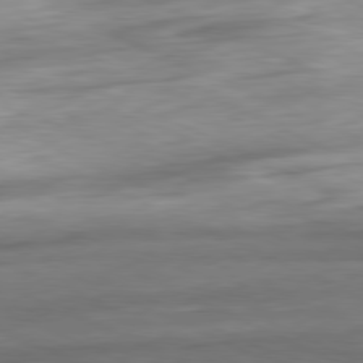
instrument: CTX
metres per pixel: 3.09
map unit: Ap
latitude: -81.3321
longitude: -87.5749
